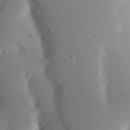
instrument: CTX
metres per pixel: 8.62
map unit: Nhu
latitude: 23.1592
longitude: -72.9136
